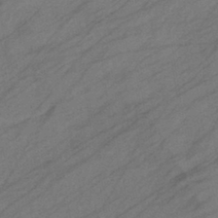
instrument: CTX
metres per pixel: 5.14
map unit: eHb
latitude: -40.6140
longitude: 83.0108
